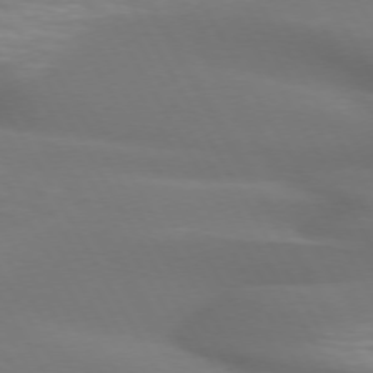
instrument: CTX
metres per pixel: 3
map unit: lApd
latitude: 72.5735
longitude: -49.7072
